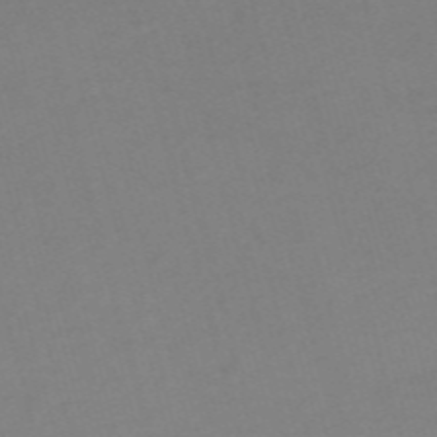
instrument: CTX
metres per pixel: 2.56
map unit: Nve
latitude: -58.8030
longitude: 58.3306
